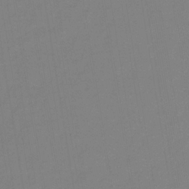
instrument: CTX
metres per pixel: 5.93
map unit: lHb
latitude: -33.2376
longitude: 67.1998
